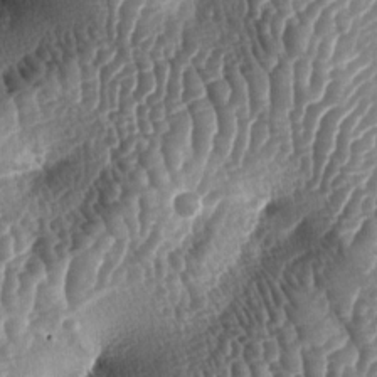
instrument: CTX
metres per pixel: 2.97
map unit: lAa
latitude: -5.3320
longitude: -127.8772
